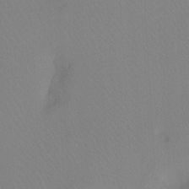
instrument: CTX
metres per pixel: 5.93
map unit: Ht
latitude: -9.0864
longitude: -37.4427
